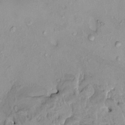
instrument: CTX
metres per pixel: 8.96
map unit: HNhu
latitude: 4.8569
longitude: 8.1795
